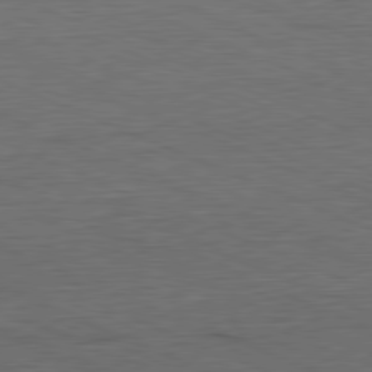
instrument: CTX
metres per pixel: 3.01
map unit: Ap
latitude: -81.5021
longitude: -70.6112
